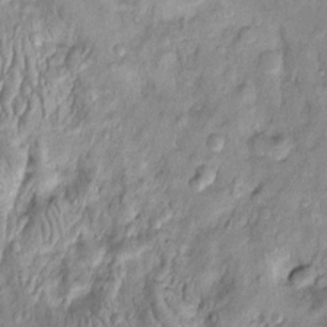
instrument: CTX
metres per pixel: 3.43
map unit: Htu
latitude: -4.9730
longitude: 157.7100
